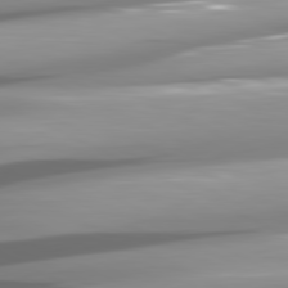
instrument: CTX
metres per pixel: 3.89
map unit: lApd
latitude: 81.1214
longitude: -146.0255
